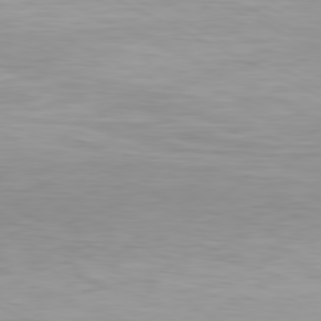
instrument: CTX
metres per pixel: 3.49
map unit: Hpe
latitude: -81.0298
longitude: 19.6344
